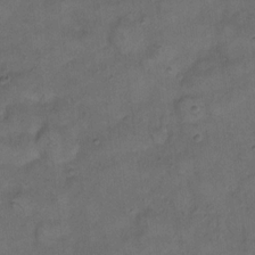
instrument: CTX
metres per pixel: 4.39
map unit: eHh
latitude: 13.3104
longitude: -65.2537
